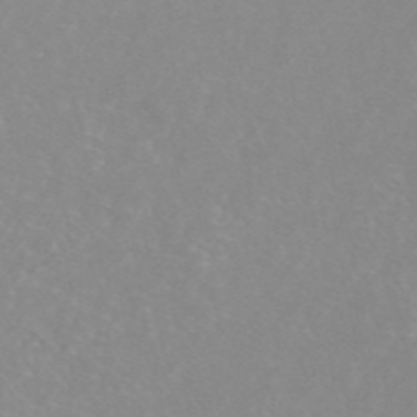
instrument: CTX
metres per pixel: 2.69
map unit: ANa
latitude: 44.9702
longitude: 22.6141
